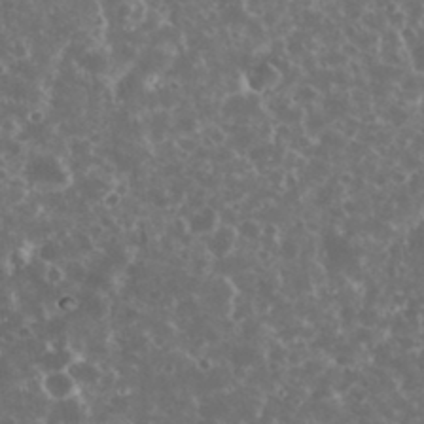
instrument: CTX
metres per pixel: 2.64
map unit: eHh
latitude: 34.2522
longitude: -61.7449
